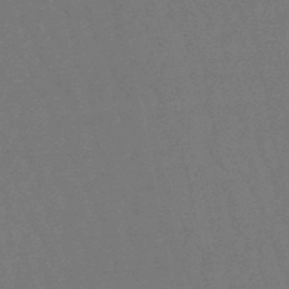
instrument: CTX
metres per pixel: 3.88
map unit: lHb
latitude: -47.5777
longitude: 80.6708
